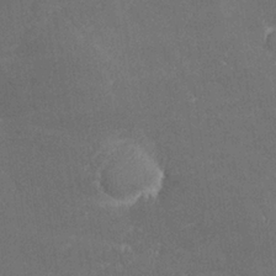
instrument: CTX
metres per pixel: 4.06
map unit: lHvf
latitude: 25.2725
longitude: 140.7652
